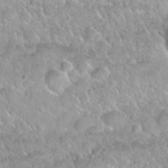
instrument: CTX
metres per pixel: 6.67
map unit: Nhu
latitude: 29.9150
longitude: -53.7072
